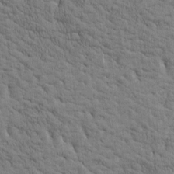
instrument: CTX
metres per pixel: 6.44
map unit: Htu
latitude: -3.4454
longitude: 175.2753
